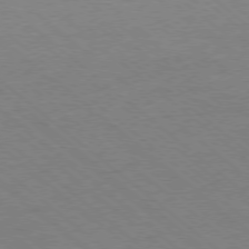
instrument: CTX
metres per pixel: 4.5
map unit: Ap
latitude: -78.2928
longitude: -83.9150
